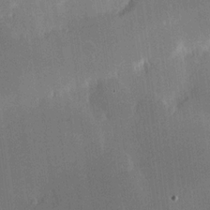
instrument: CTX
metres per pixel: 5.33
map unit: Hve
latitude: 17.7828
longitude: 150.5574
